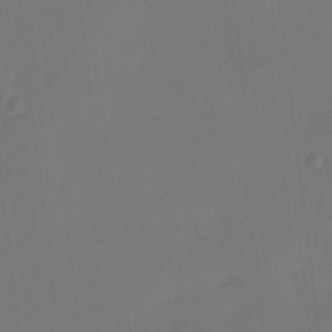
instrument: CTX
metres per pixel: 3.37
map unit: eHh
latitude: -3.5021
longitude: 17.2187
